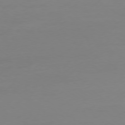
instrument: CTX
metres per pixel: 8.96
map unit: Ap
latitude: -79.1998
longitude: -65.3860
